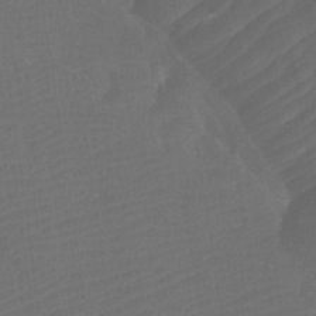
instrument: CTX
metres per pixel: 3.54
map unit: Htu
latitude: -11.1809
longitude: -72.0444
